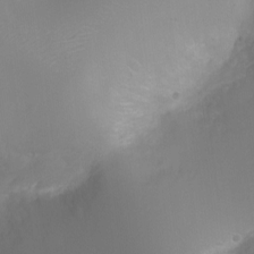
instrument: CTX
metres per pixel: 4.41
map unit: Ht
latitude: -2.4440
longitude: -25.3103
